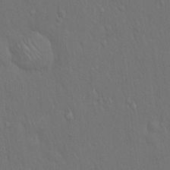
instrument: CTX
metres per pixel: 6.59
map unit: Hto
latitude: 16.7624
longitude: -57.8583
